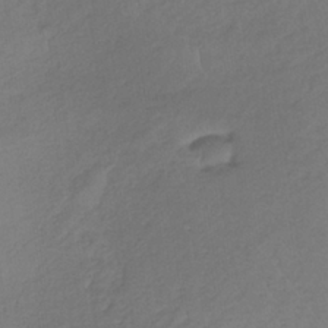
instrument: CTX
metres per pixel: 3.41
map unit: lHb
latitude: -36.7463
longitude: 69.3509
